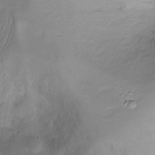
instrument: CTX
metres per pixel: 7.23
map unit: Nhu
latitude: -17.7856
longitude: -46.1956
